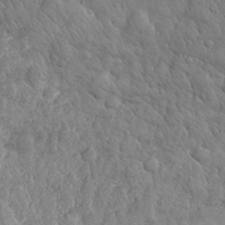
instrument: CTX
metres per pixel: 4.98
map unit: eHh
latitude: 31.6127
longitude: -69.3860
